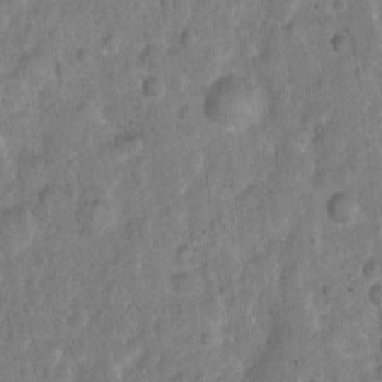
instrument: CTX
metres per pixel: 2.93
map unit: Nhu
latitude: 2.7435
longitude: -16.4223
